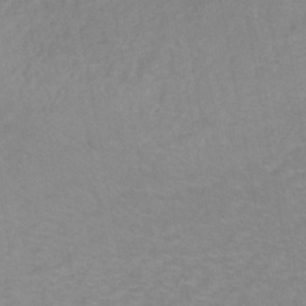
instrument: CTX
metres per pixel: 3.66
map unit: eHh
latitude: -42.9541
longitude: -33.4237
